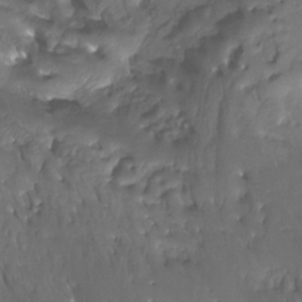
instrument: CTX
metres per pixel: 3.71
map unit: Htu
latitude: -14.0472
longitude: -44.9136
